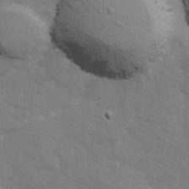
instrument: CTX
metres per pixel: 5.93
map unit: Ave
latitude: 12.9514
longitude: -102.9136
